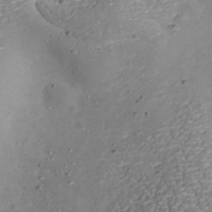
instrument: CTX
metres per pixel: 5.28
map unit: Nhu
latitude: -38.6897
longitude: -85.7261
